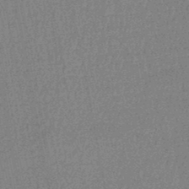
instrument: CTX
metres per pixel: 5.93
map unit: HNhu
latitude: -46.8030
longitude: 99.8422
